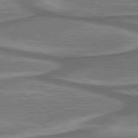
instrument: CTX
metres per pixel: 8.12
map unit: lApd
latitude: 79.9717
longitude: 171.4077
